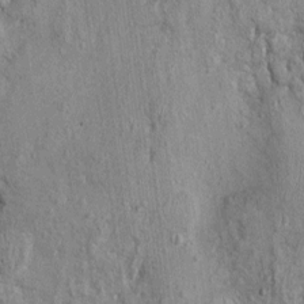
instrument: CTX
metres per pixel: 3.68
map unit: Nhu
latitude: -0.2551
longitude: -15.3293
